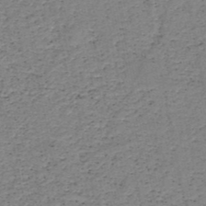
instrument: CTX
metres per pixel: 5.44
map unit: HNb
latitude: -48.5007
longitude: -40.1388
